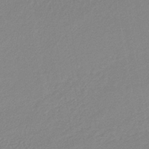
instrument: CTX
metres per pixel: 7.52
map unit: lHb
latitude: -44.1039
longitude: 68.4629
